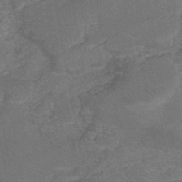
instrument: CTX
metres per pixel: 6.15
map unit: HNb
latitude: -44.8975
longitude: -37.4616
